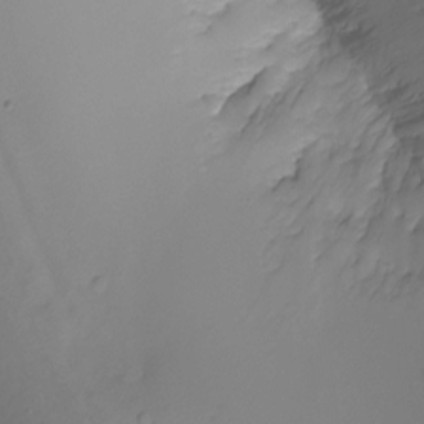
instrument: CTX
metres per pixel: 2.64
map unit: Ht
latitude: -6.5007
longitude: -30.0822
